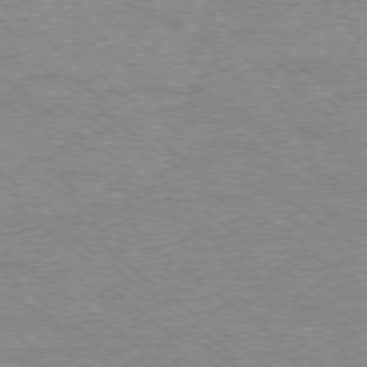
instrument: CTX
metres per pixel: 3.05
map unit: Ap
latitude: -78.5573
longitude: -89.1026
